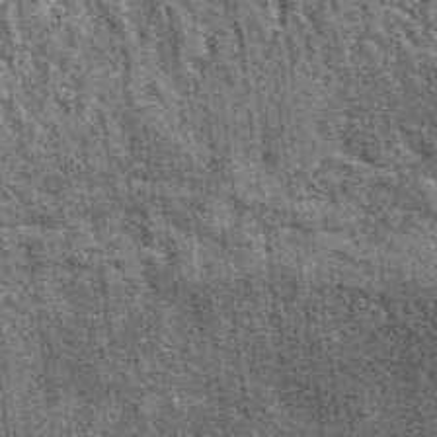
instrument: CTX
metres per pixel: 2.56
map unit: eAb
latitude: 39.4804
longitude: 107.5399
